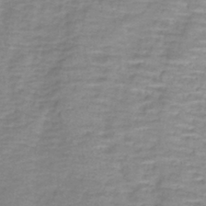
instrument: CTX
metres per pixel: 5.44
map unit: lHb
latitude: -41.1431
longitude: 58.9163
